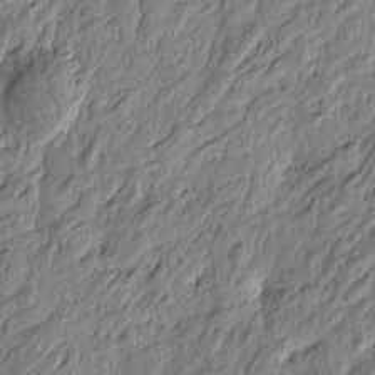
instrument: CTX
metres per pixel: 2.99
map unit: Htu
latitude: -4.6140
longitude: 179.4076
